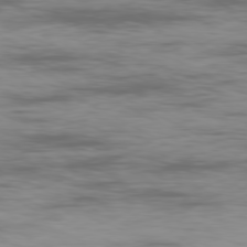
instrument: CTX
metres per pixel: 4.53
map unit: Ap
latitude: -80.0661
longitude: -91.0647
